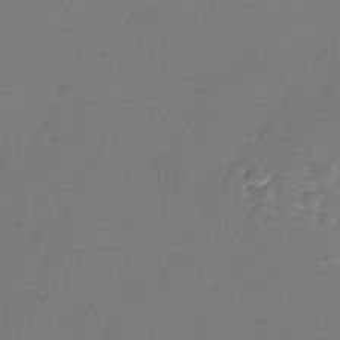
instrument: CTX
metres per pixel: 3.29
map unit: Nhu
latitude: -25.7289
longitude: -71.5560
